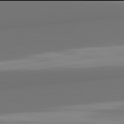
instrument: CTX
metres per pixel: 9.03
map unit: lApd
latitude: 81.9906
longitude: 175.7855
